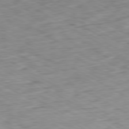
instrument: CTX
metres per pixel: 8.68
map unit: Ap
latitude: -80.5385
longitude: -81.4993
